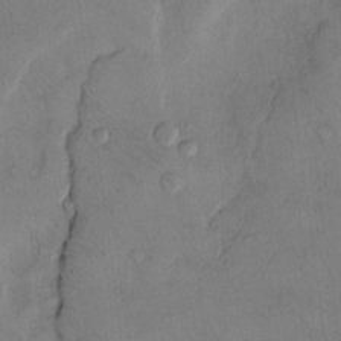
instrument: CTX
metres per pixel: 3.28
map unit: Hto
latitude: 11.7450
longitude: -58.8947
